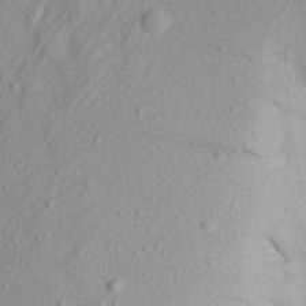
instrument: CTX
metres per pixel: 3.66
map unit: Aa
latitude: 16.3845
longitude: -146.0822
